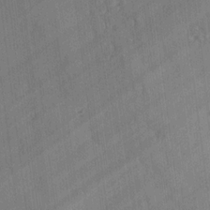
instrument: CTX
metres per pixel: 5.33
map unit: lAvf
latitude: -1.8423
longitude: -105.6883
